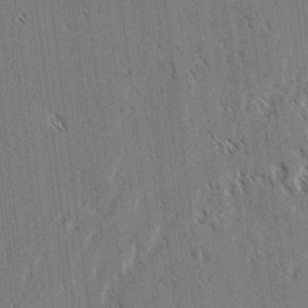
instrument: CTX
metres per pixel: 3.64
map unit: lAvf
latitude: 3.3481
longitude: -106.5924
